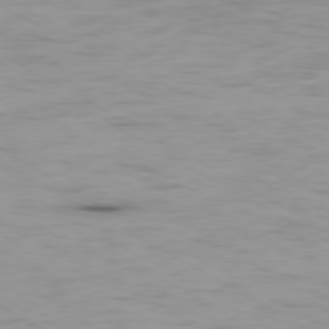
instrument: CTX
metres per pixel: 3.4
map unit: Ap
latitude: -80.1417
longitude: -91.4237
